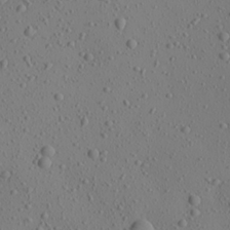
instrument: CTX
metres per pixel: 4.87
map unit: Aa
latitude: 23.4426
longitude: -144.2333
